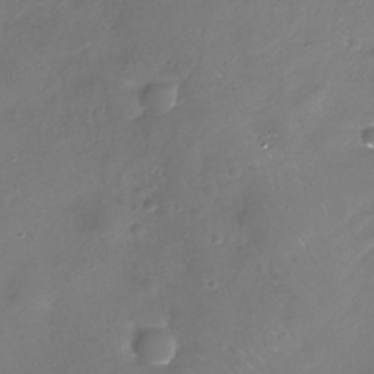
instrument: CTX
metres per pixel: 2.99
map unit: Nhe
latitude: -32.6330
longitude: -88.3657
